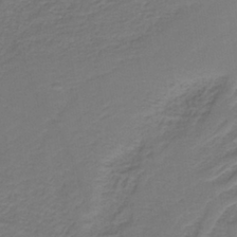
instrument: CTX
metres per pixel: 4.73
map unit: HNb
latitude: -38.8219
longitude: 53.4454
